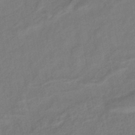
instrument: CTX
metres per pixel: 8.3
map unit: lHb
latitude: -40.9919
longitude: 77.9367
